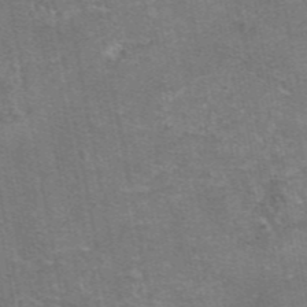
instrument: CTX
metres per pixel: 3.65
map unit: eAb
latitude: 46.8569
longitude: 104.0094
